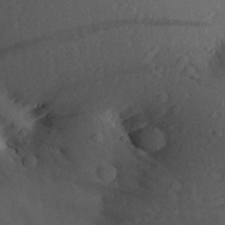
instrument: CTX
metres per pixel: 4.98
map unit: Aa
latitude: 27.1025
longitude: -135.2915
